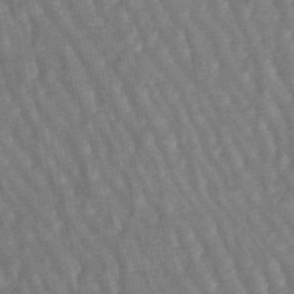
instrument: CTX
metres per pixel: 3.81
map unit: lHb
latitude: -47.5588
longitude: 77.5588
